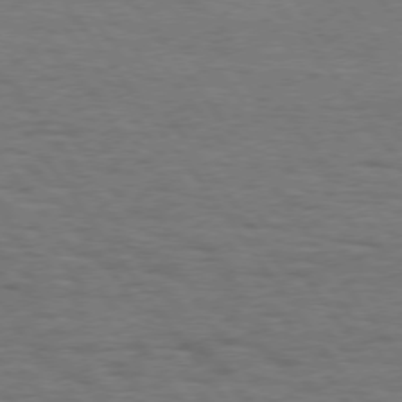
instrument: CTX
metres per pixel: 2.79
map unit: Hpe
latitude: 74.3656
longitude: -152.3467
